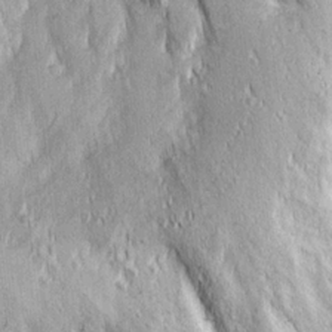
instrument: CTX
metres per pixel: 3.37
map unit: Ave
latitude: 23.0080
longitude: -133.7261
